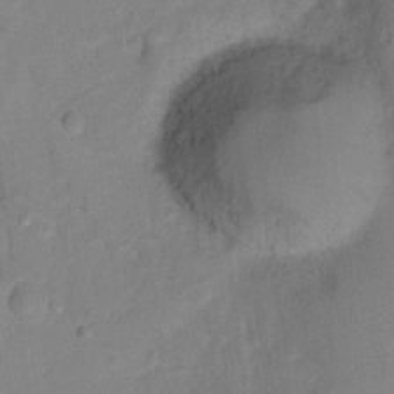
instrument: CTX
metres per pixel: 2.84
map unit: Ht
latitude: 2.3278
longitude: -29.1592
